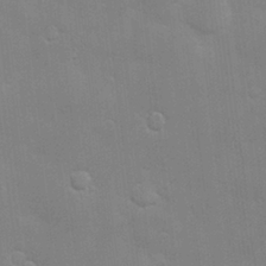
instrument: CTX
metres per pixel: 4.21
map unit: Hve
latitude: -10.5385
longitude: 174.0661
